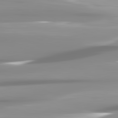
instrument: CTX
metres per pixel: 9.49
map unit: lApd
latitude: 82.0255
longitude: -138.9325
